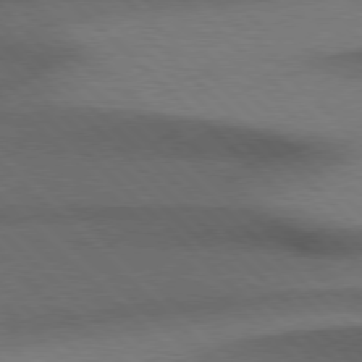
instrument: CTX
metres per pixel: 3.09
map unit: Hpe
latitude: 77.2537
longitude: -156.8191
